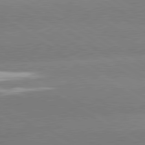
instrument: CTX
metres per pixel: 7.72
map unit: lApd
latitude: 80.3089
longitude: -148.6302
